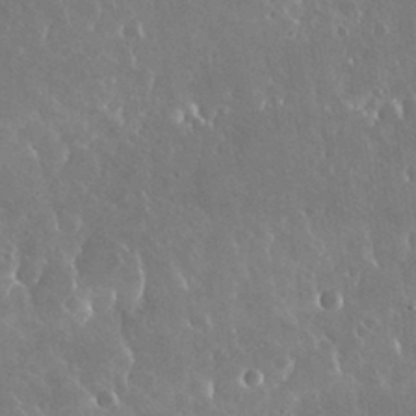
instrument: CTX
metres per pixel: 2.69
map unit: Nhu
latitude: 30.4034
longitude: -56.8757
